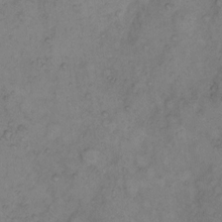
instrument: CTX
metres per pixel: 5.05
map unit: eHh
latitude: 10.8380
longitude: -62.5924
